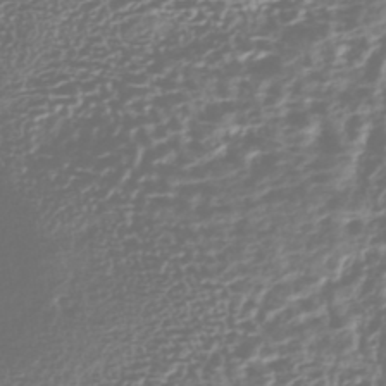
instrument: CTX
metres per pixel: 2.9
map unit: HNhu
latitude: -43.6721
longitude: 106.8219
